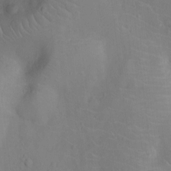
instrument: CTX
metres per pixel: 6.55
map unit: Ht
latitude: -9.3698
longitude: -23.0080
